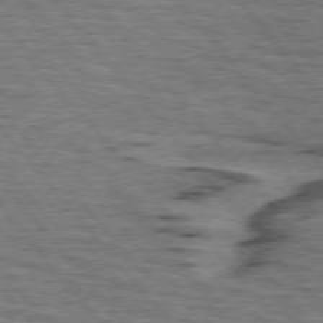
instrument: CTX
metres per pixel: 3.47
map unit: lApd
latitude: 75.9528
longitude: -76.4790
